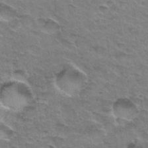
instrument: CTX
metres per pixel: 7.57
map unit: Hto
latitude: 33.5560
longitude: -46.9325
